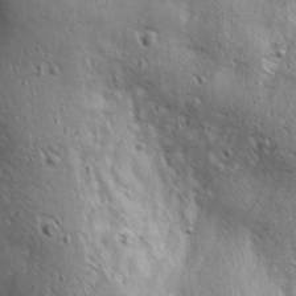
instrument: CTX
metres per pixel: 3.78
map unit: Ave
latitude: 22.3278
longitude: -137.2348
